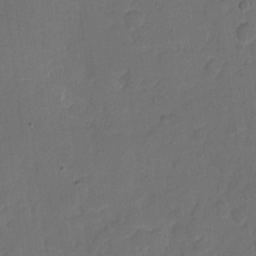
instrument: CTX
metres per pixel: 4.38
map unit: eHh
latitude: 5.8016
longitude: -65.3293
